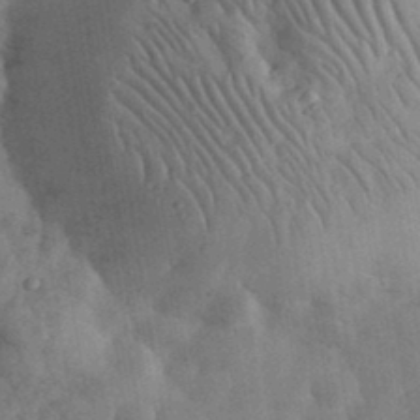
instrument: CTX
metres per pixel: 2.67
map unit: eHh
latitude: 34.5168
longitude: -68.4790
